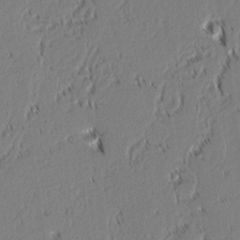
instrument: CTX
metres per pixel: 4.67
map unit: lAvf
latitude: 1.4615
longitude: -106.8002
